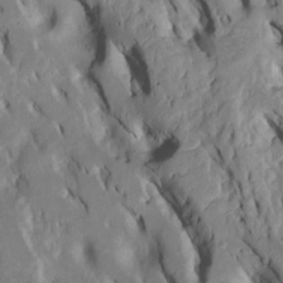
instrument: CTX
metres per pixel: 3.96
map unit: Htu
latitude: -8.0094
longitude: 145.4266
